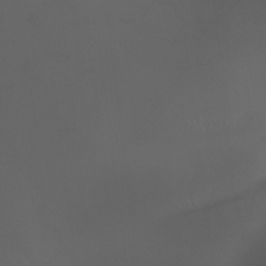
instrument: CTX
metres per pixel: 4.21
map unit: Aa
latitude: -8.9542
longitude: -78.1578
